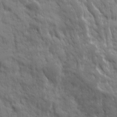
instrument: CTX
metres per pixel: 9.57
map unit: Ave
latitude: 19.4804
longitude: -133.9339
